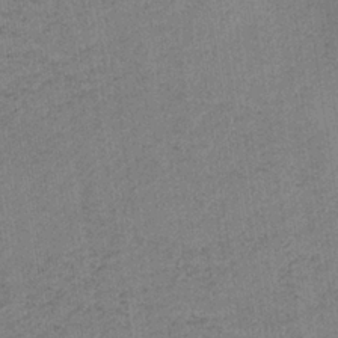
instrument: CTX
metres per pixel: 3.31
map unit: HNb
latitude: -33.6722
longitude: 62.6896
